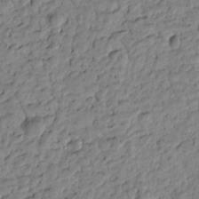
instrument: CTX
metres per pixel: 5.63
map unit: Htu
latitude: -0.7841
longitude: -178.9514
